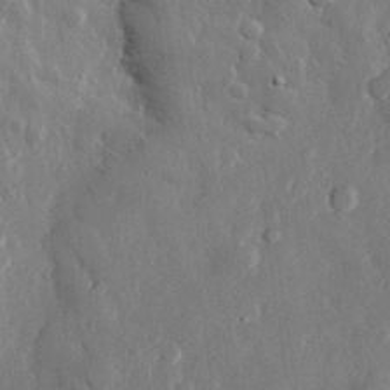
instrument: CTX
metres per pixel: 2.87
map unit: eHh
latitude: 29.0458
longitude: -79.9339
